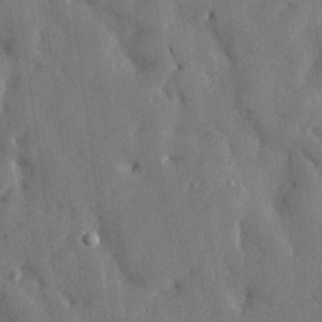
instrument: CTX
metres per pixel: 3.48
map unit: lHvf
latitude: 23.7638
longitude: 143.1620
